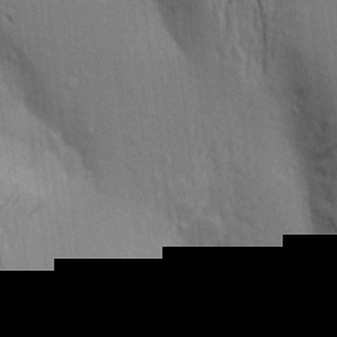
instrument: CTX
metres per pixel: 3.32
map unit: Aa
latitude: 19.3292
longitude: -143.4049
